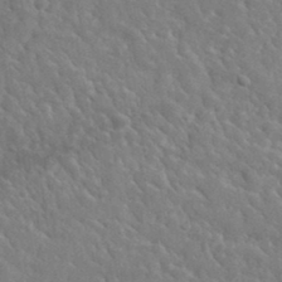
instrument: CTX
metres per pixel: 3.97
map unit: lHvf
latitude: 36.2523
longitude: -87.0647
